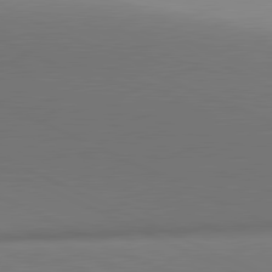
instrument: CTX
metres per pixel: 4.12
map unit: lApd
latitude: 81.4426
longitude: 143.9745
